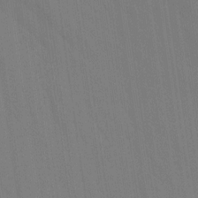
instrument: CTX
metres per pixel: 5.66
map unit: Ave
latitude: 15.3482
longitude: -130.1389
